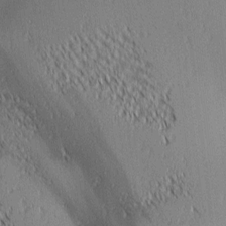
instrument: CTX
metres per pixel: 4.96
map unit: lAa
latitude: 1.4804
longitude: -116.3278
